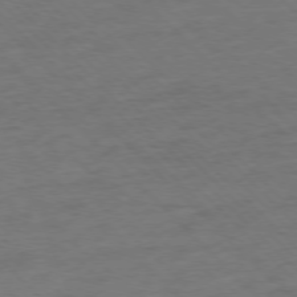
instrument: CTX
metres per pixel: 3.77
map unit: Ap
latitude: -77.5021
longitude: -65.1970
